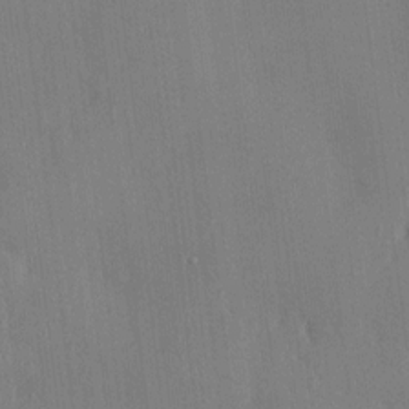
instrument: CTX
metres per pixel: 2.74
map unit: HNhu
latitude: -1.1432
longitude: -7.6883
